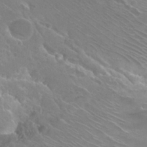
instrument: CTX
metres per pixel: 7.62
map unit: Hto
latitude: 27.0459
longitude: -40.3656
